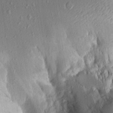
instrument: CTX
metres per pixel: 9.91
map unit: Aa
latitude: 13.3482
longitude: -144.3089
